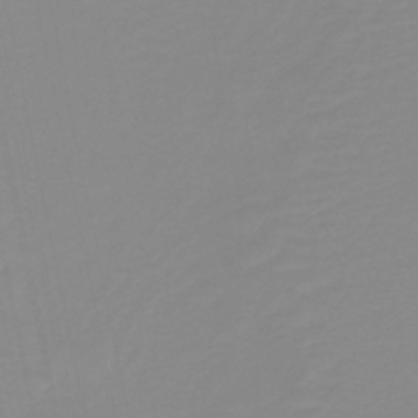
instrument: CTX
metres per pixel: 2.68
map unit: lHb
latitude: -40.6707
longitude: 63.6910
